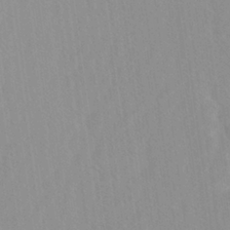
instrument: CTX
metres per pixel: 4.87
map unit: Ave
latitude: -1.8045
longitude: -113.0647
